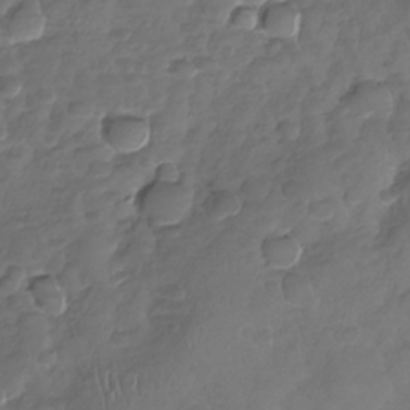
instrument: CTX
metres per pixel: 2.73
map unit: Nhu
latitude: -30.1983
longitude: -61.4237
